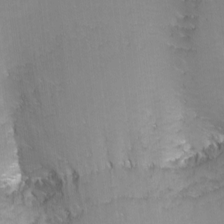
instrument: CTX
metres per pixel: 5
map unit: Nhu
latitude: -11.8611
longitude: -49.1025
